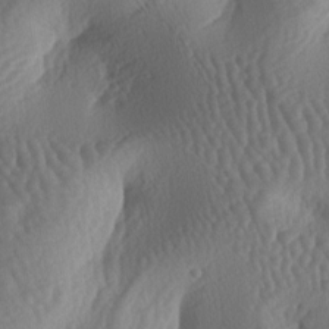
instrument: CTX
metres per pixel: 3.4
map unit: lAa
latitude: -6.4440
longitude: -128.3278
